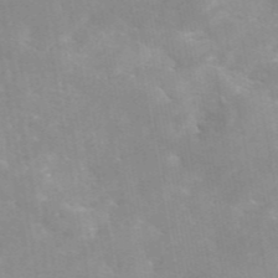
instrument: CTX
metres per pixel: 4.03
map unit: eAb
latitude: 45.5182
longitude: 124.8786
